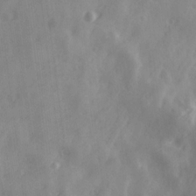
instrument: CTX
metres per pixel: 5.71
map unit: Ave
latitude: 18.8569
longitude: -131.5372
